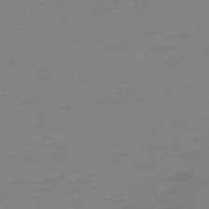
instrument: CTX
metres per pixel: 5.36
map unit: eHh
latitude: -62.2550
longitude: 52.3684
